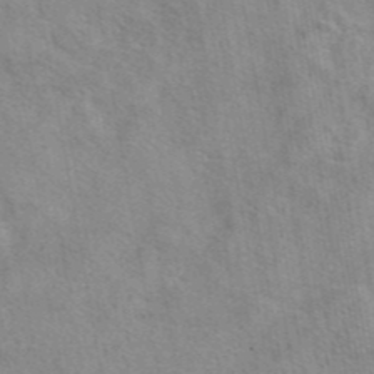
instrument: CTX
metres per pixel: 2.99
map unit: eAb
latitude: 42.6302
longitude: 107.4077
